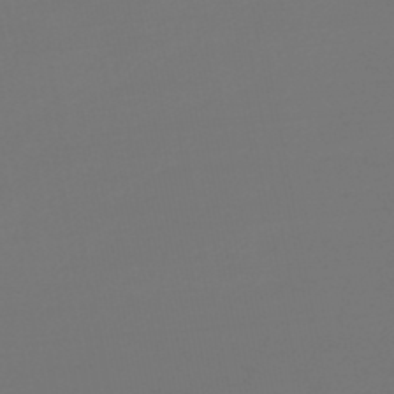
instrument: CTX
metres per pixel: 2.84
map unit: lHb
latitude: -47.4832
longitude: 63.0108
